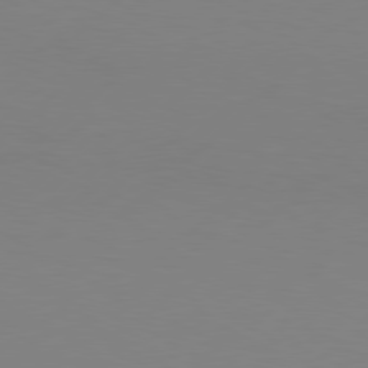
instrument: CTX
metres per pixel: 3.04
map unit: Hpe
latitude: 78.3468
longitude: -127.1970
